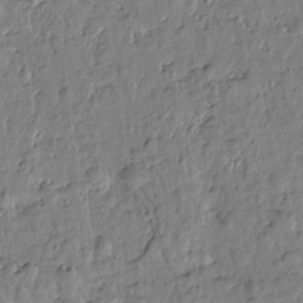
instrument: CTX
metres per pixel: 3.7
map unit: Htu
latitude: 1.2915
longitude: -179.3293
